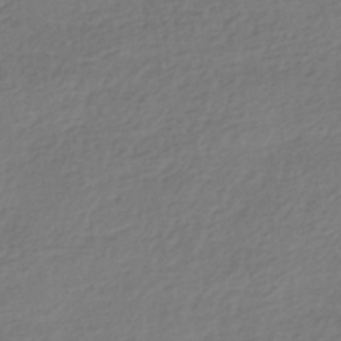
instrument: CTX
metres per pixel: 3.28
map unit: HNhu
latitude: -43.6154
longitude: 97.4266
